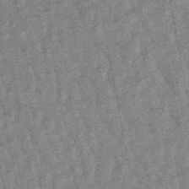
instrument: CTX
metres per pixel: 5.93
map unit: lHb
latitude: -48.0850
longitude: 80.9353
